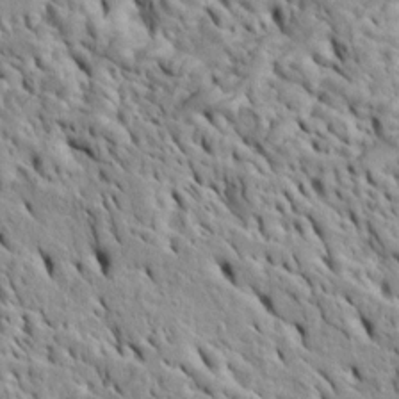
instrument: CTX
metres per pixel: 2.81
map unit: Htu
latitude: -5.2754
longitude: 153.2565
